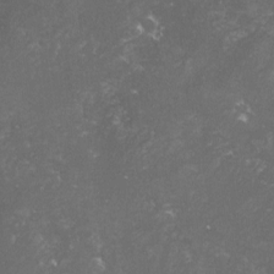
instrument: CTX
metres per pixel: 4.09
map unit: lHvf
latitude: -15.5966
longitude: -101.9528
